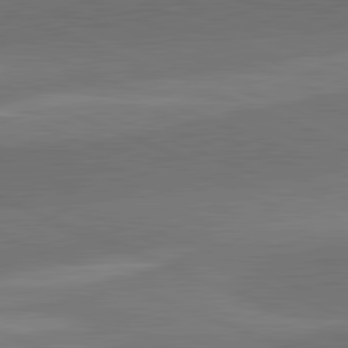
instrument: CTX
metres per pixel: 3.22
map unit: lApd
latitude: 82.1388
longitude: -155.4993
